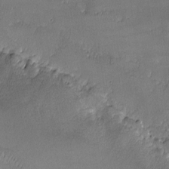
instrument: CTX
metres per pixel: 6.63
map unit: lHvf
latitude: -8.6896
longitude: -101.2915
